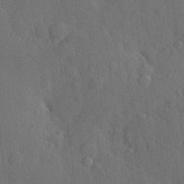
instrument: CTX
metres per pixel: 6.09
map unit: Hve
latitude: 24.7624
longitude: 149.2943
